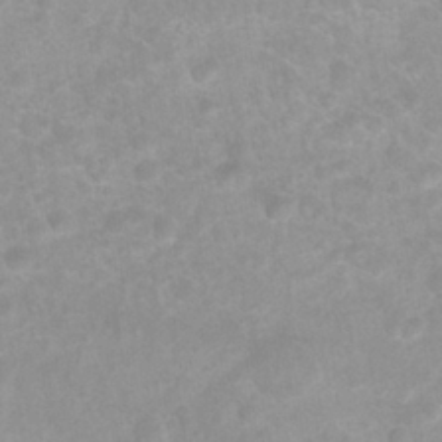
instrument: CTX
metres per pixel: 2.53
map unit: Nhu
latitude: 26.9514
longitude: -63.2915
